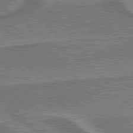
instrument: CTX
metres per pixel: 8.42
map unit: lApd
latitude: 79.5749
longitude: 174.2928
